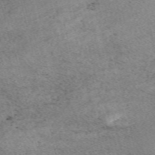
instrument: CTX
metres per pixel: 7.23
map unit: Nve
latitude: -58.8219
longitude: 65.9556
